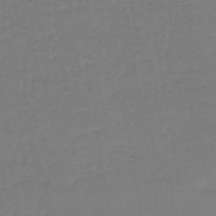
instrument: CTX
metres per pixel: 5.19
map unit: lHb
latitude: -42.7841
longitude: 64.2362
